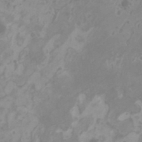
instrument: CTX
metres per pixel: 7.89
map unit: HNhu
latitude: -0.0472
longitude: 5.2187
